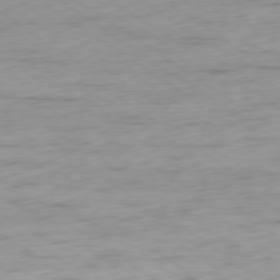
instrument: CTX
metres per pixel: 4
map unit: Ap
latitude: -79.7288
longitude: -58.2900
